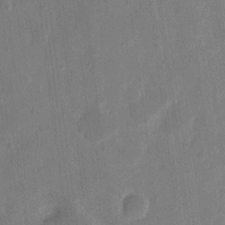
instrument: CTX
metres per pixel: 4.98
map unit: eHh
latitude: 9.5560
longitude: -69.0081
